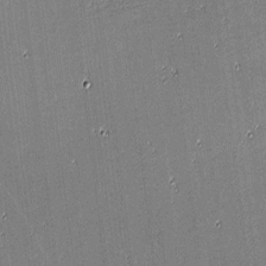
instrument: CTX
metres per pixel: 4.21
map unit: eHh
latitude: -4.0283
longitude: -83.1781
